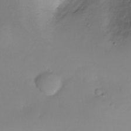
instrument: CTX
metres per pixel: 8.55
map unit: Ht
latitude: -6.5196
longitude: -20.4979
